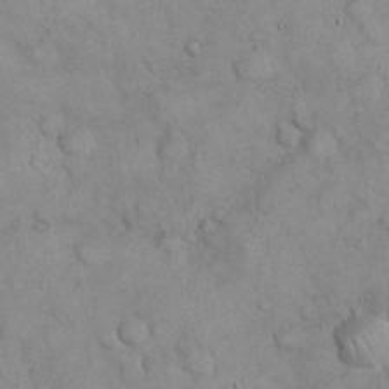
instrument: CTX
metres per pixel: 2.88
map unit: eHh
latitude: 21.4994
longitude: -59.0647
